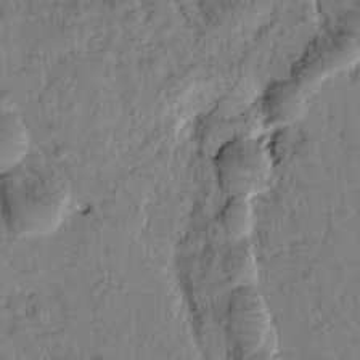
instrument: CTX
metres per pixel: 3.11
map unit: Htu
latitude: -1.3321
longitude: 172.1983
